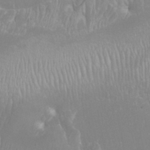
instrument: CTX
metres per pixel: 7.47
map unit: Htu
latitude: -8.7274
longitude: -76.3089
